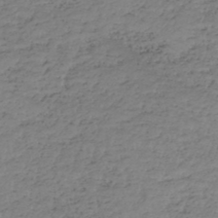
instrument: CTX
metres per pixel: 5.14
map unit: HNhu
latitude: -46.8030
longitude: 30.4440
